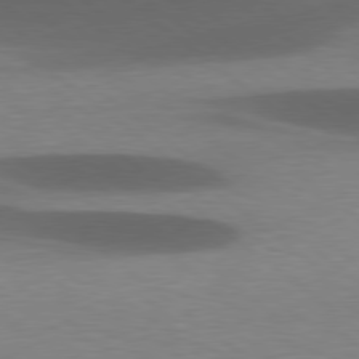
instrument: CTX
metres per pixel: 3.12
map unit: lApd
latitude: 78.6869
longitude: -48.6490
